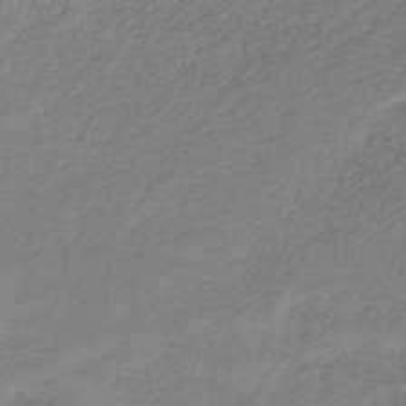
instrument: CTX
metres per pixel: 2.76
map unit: HNb
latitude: -33.9367
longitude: 56.2172
